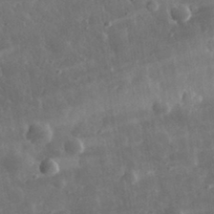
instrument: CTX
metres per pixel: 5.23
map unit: eHh
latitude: 32.3656
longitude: -78.6869
